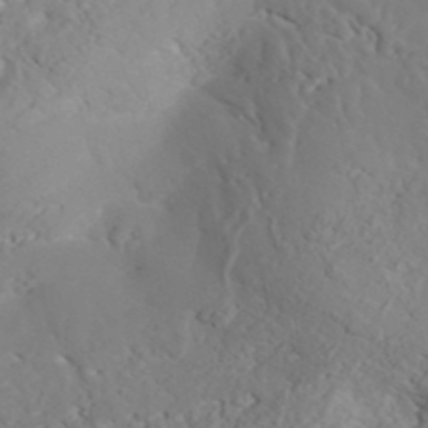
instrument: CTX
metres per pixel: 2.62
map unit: ANa
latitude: 41.1214
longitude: 54.3684
